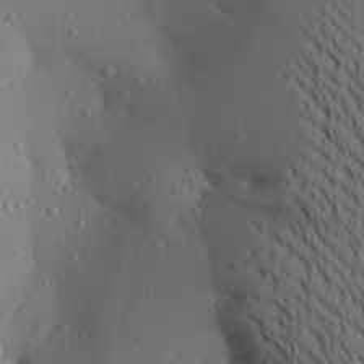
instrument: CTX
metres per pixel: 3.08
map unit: Aa
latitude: 22.7435
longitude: -145.9528
